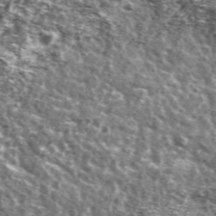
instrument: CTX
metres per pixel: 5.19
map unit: Ave
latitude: 41.5938
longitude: -106.3278
